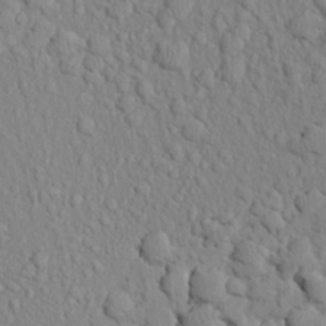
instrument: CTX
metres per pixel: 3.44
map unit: Aa
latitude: 23.1592
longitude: -146.4223
